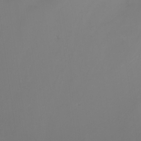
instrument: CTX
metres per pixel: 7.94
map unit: Nhu
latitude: -7.2187
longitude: -81.7639
